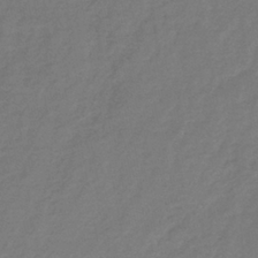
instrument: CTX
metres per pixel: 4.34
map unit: lHb
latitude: -37.5399
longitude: 71.9745
